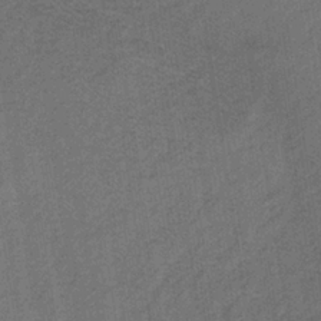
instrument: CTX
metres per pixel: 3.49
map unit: lHb
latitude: -35.4832
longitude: 70.8219
